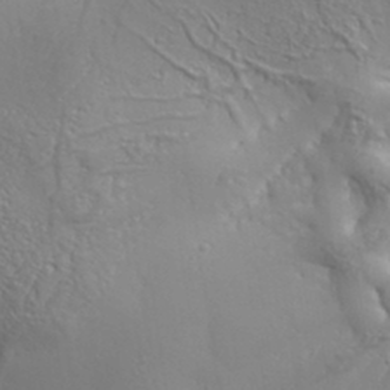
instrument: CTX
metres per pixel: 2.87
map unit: Aa
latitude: 33.9150
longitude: -134.4223
